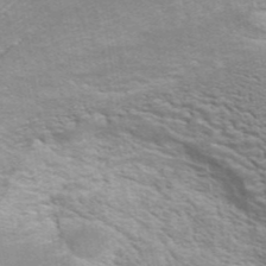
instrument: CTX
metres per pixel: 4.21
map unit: eAb
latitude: 43.1025
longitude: 106.2929
